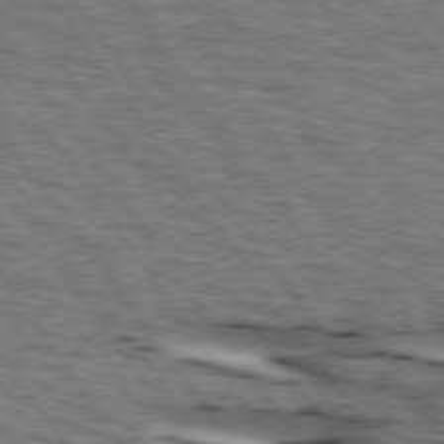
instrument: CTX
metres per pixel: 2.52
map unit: lApd
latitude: 74.2900
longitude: -73.7450
